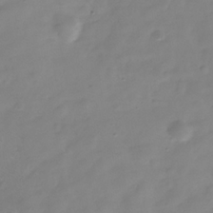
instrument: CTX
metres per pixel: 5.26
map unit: Hve
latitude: -32.3496
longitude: 93.2943
